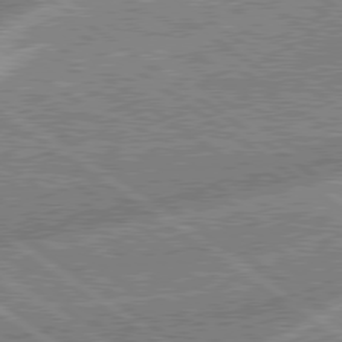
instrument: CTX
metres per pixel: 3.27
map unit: lApd
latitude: 79.0081
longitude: -169.8206
